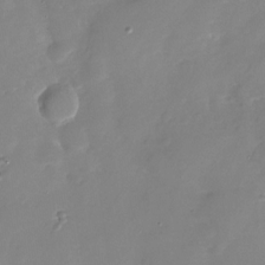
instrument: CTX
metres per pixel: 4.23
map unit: Nhu
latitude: -27.7855
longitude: -76.1955
